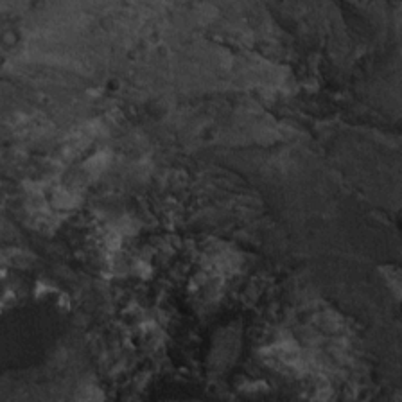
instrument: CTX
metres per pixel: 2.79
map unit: Ht
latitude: -3.5966
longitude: -13.5560
